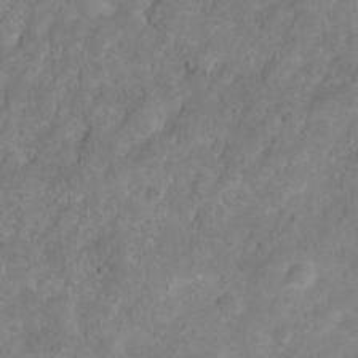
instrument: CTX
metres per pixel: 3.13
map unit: Hto
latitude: 2.8947
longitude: -35.5938
